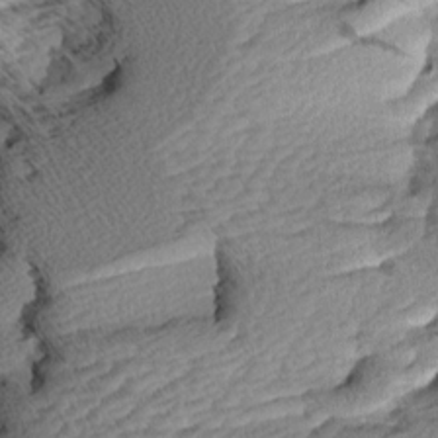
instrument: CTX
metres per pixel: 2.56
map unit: Aa
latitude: 8.4223
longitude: -141.2725
